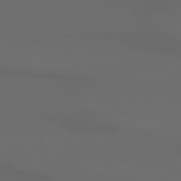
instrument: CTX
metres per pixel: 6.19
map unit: Hpe
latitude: 78.3845
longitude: -132.7813
